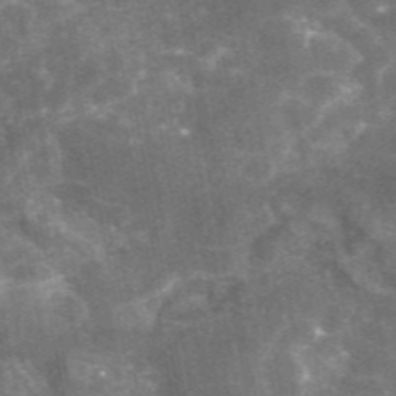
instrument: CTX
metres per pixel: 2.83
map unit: eAb
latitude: 45.9717
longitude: 119.7100
